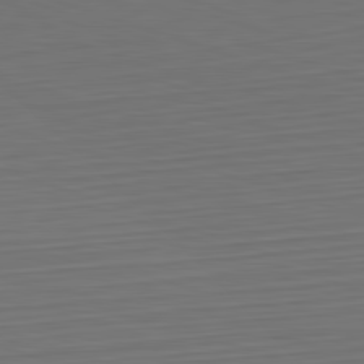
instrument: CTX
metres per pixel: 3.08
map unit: Hpe
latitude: -82.6707
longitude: 11.0487
